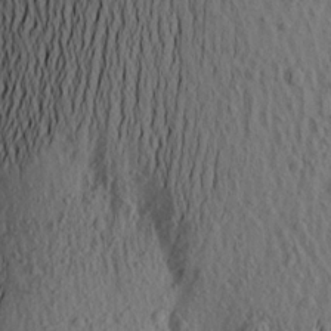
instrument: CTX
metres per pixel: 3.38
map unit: Aa
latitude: 16.6868
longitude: -144.2144
